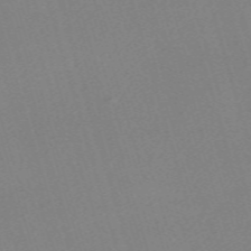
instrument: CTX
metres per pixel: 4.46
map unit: eHh
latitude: -62.0283
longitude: 50.2550
